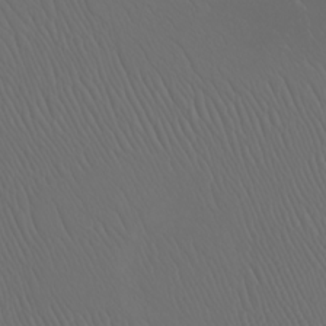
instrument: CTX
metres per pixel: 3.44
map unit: Nhu
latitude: -7.3698
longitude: -95.0648
